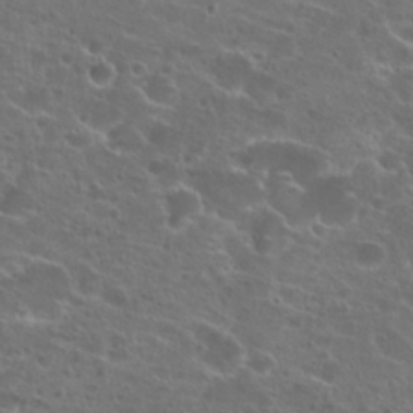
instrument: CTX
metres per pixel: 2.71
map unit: Hto
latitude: 22.0633
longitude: -40.9513
